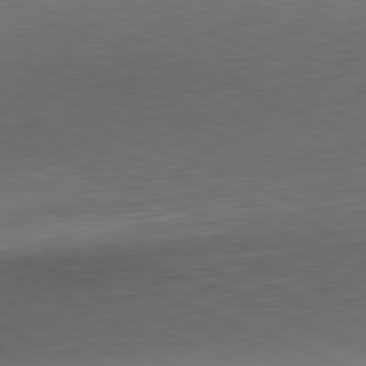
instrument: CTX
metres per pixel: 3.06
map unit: Hpe
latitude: -82.2550
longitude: 14.5574
